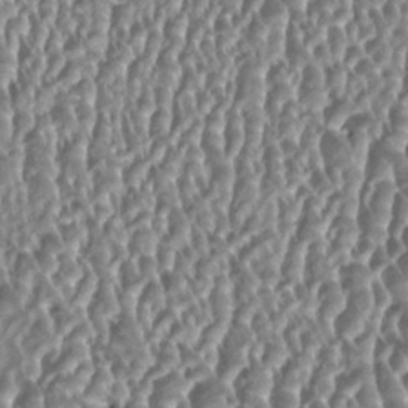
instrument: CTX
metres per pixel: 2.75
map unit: HNhu
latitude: 0.5356
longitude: 0.5952
